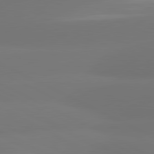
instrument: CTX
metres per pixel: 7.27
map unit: lApd
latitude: 81.2537
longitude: -164.0255
